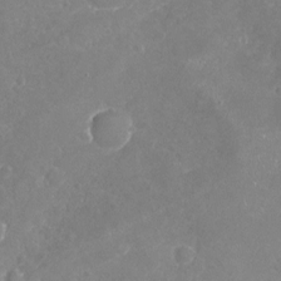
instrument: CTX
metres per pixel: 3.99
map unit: Nhu
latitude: -17.7667
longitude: -57.9717
